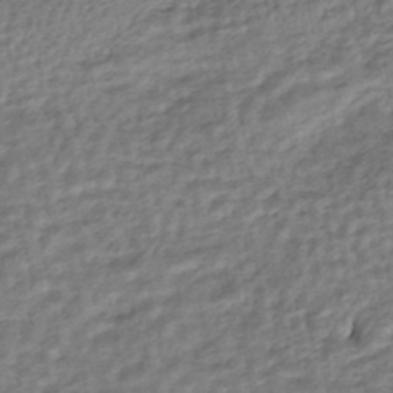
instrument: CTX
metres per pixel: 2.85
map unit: HNhu
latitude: -44.9542
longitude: 102.3873
